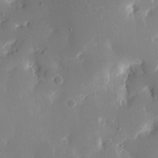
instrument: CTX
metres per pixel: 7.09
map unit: eHh
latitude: 11.0836
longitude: -67.9717
